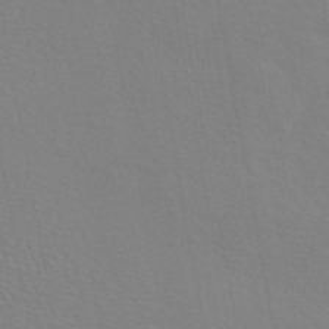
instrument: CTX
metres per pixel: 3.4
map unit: eAb
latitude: 45.2915
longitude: 113.0109
